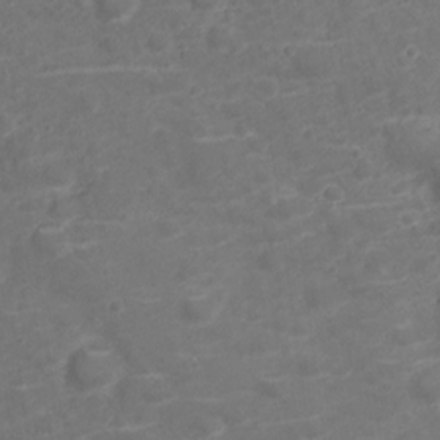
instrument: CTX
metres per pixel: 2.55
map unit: Nve
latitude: -20.1983
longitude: 104.2928
